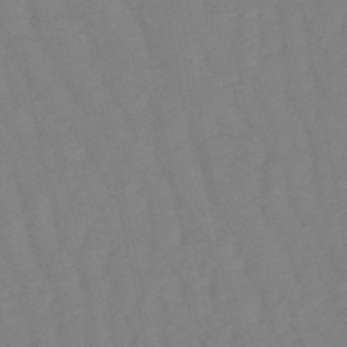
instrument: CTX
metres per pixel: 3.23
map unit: eHb
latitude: -50.2173
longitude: 77.1053
